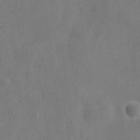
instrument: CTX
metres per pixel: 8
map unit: Nve
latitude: -24.8219
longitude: 107.6722
